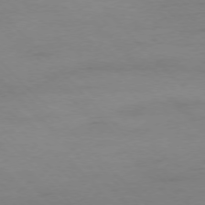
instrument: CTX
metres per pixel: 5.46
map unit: Ap
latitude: -77.1431
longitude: -82.8002
